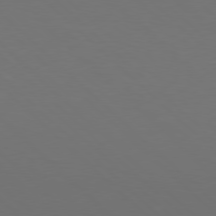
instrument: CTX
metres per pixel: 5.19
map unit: Hpe
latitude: 77.5749
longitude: -164.9703
